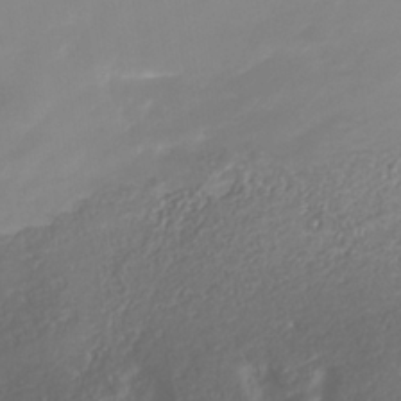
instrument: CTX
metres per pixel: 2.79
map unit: Nhe
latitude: -37.9178
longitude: -88.6491
